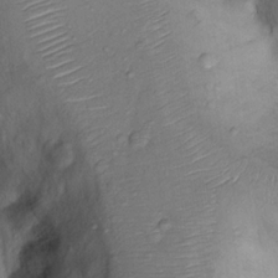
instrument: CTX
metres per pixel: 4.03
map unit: Nhu
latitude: 12.1956
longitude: -28.7435
